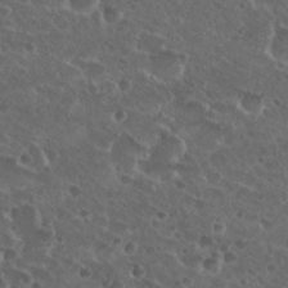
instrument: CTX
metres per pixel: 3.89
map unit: Nhu
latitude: 26.7813
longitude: -50.8758
